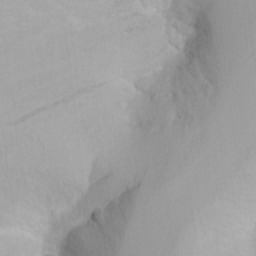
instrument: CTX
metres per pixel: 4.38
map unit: Nhu
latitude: -6.1605
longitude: -67.8394
